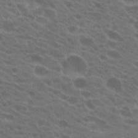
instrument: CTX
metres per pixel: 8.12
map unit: Hto
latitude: 22.5924
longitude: -38.0255
